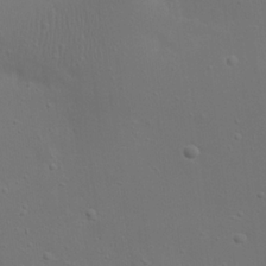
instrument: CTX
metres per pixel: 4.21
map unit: eHh
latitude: 23.2726
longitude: -69.4238
